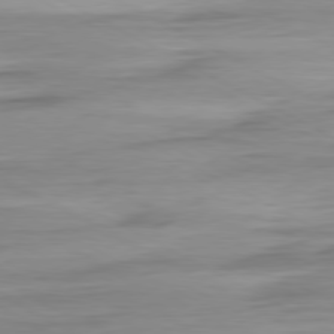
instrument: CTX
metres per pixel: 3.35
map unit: Ap
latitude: -80.4818
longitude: -61.1781
